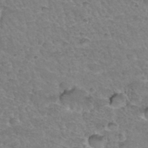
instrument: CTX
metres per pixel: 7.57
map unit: Hto
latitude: 35.4615
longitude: -46.8758
